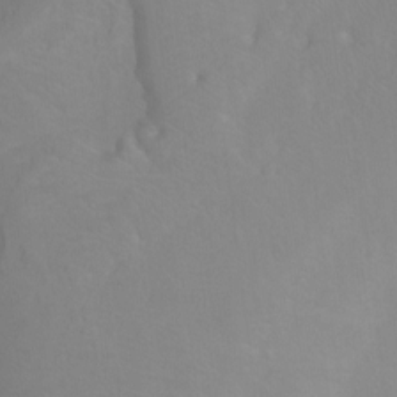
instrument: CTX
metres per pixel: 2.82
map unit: Ht
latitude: -0.7653
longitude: -35.1025
